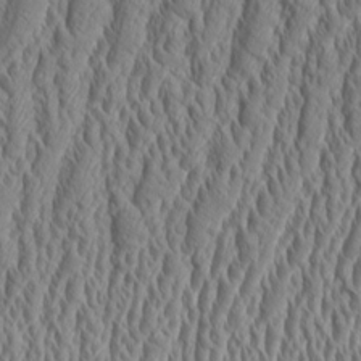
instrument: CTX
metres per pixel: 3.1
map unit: Aa
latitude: 9.2726
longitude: -129.4048
